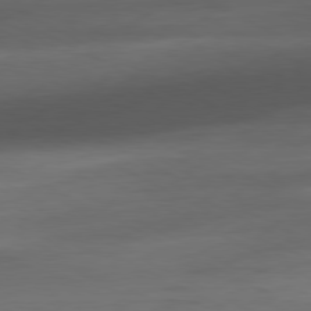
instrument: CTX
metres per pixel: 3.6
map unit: Ap
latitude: -81.1053
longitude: -77.6694
